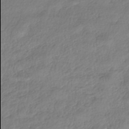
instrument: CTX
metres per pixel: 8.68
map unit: eHh
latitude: -42.2172
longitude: 122.0094
